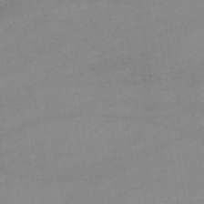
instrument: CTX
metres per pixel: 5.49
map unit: lHb
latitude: -44.5007
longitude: 67.0864
